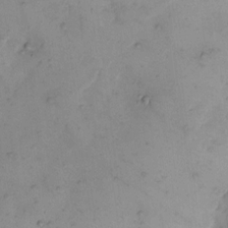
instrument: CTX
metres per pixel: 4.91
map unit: eHh
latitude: 10.5735
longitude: -62.9892
